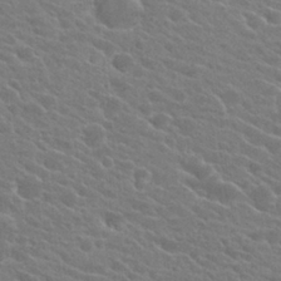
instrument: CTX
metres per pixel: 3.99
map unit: Hto
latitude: 24.4978
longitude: -40.7435
